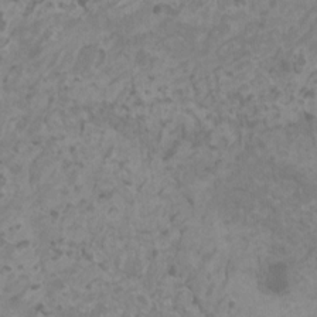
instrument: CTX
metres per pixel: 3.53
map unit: HNhu
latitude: -1.2754
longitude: 2.5384
